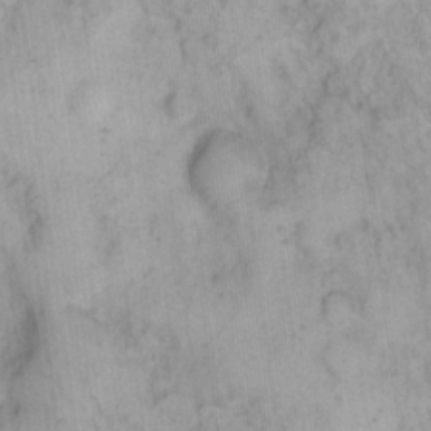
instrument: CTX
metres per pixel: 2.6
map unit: eHh
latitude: 15.1593
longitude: -66.3467
